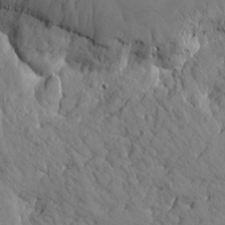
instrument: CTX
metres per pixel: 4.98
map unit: Htu
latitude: 1.5371
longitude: 178.4062
